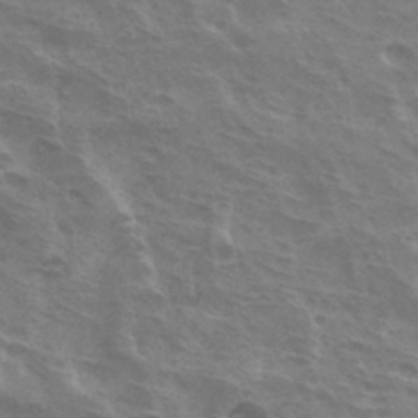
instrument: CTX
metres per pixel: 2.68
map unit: Hto
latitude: 33.9528
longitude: -40.7624
